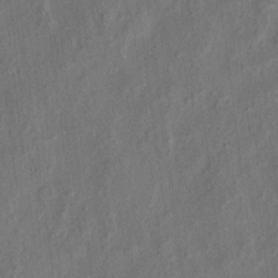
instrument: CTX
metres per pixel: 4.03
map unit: eHh
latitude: 5.8583
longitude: -77.1214
